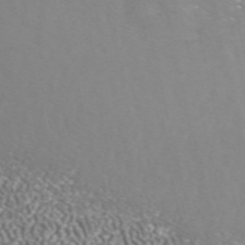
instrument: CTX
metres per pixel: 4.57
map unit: ANa
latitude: 41.7449
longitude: 33.6722
